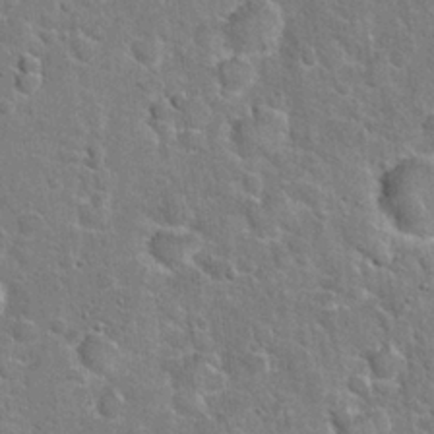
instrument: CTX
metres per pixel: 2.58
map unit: Hto
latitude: 20.9892
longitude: -48.5357
